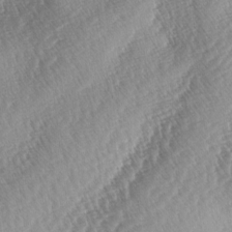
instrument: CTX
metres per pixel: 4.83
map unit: lAa
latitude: -3.1053
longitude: -128.3089
